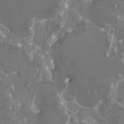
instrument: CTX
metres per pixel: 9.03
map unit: HNhu
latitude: 1.5182
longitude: 6.6140
